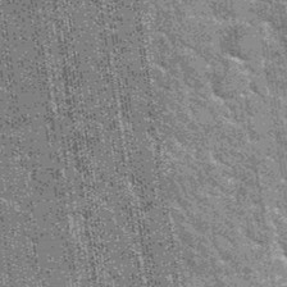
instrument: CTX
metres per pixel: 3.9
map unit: Hto
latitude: 34.8569
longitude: -52.1011
